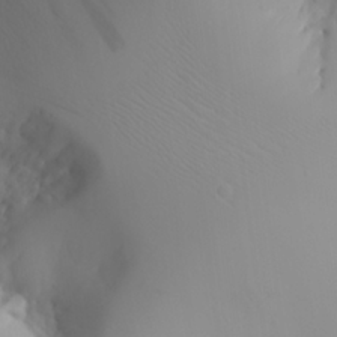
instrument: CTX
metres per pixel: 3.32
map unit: Aa
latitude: 24.0822
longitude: -127.3671
